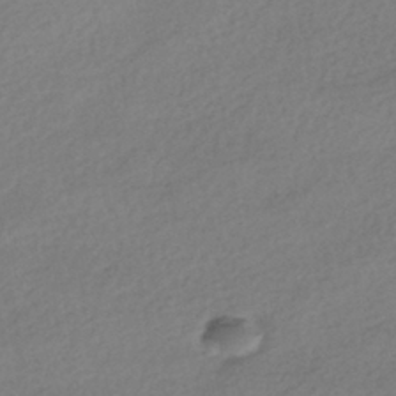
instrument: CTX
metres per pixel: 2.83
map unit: HNhu
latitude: -40.5574
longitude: 95.7477
